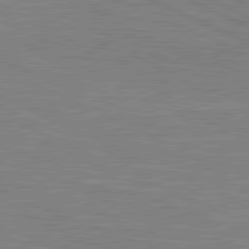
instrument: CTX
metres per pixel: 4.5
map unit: lApd
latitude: 81.0836
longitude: -170.5735
